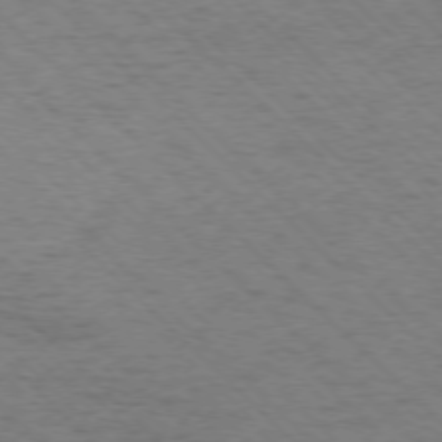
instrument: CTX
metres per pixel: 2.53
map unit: Ap
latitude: -75.8990
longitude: -79.8584
